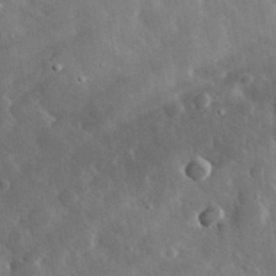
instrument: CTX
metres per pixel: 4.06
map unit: lHvf
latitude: 33.2726
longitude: -87.0647
